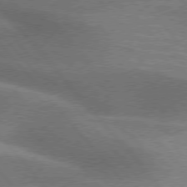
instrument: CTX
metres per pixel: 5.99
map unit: lApd
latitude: 76.3467
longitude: -61.8772
